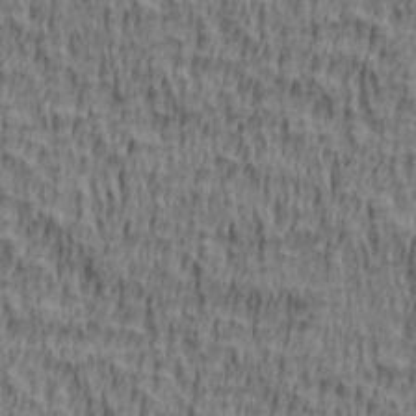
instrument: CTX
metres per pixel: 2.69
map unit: lAa
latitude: 4.6868
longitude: -114.8191
